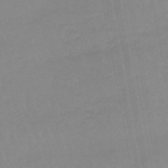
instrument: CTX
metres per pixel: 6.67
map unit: eHb
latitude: -45.2376
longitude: 80.0661
